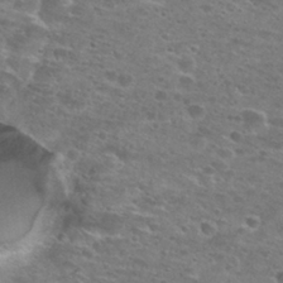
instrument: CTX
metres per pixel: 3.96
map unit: Hto
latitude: 27.7072
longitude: -47.9528
